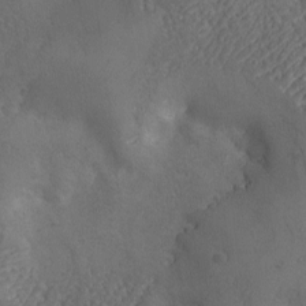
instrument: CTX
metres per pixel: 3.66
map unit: Ave
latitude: -7.1431
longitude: -119.6505
